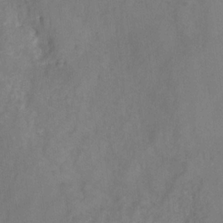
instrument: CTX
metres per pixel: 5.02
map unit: HNhu
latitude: -28.4440
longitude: 74.8030
